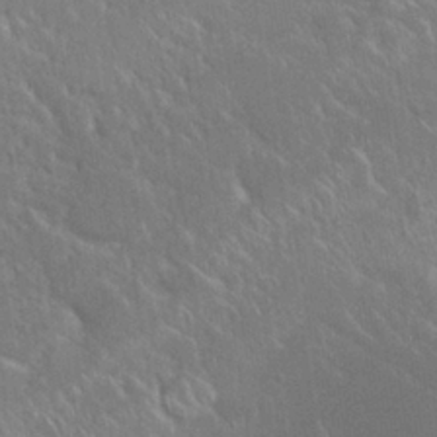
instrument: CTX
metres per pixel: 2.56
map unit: Nhu
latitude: 24.5356
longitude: -59.6694
